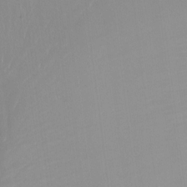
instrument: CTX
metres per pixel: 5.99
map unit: Ht
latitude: -15.5399
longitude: -41.4615
